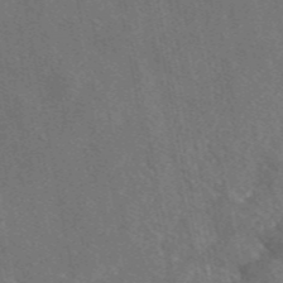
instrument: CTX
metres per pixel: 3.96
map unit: eAb
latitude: 46.7436
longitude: 111.8989
